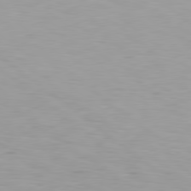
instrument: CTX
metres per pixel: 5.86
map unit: Hpe
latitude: 78.5357
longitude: 175.7099
